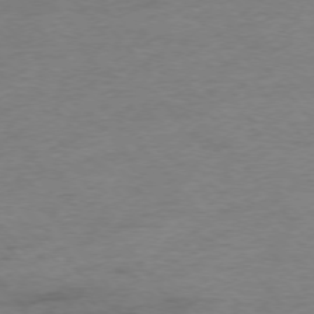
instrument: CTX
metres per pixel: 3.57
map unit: Hpe
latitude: -76.2550
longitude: -12.1956
